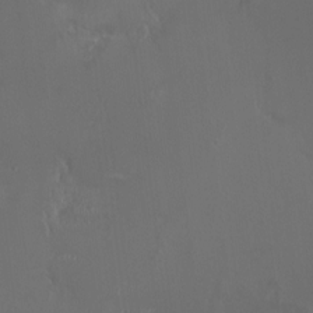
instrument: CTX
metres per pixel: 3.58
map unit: HNhu
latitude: 0.5923
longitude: -2.6112
